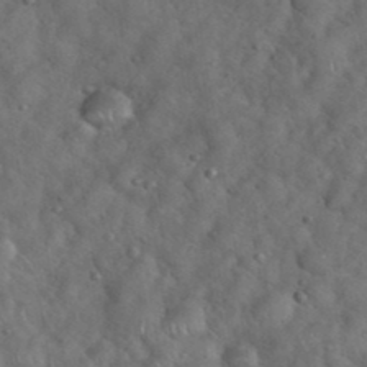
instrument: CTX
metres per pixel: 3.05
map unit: eHh
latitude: 39.2915
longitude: -57.1403
